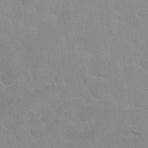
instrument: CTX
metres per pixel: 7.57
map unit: Nhu
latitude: 27.2726
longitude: -54.2711
